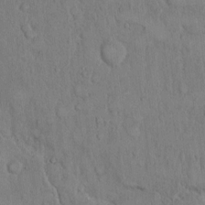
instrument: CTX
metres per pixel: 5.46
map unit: Hto
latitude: 9.0459
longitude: -60.6868
